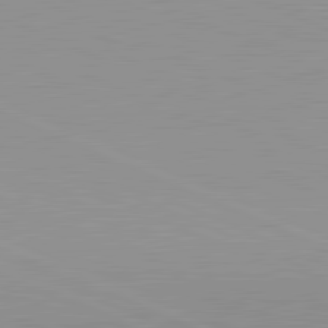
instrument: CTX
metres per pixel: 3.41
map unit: lApd
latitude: 81.6127
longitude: -168.7246
